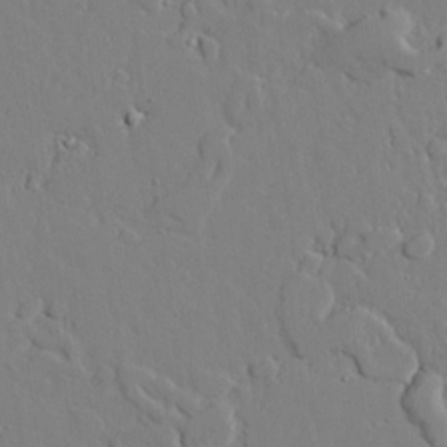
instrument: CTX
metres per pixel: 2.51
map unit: lAvf
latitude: 24.8191
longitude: -110.5546
